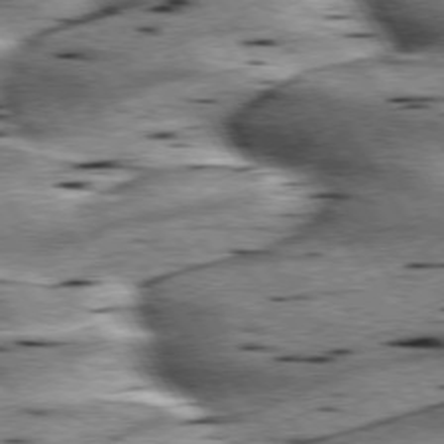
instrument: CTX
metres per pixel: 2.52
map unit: lApd
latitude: 75.5749
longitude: -59.5371
